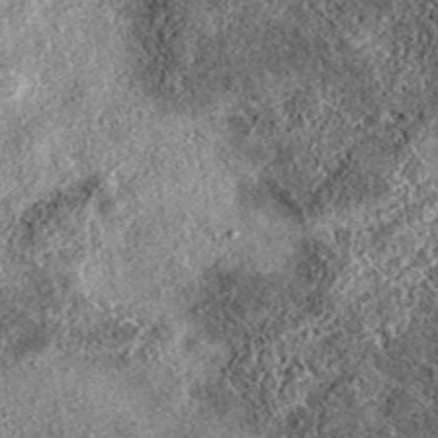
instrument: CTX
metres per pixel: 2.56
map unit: eAb
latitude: 37.9150
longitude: 108.1606
